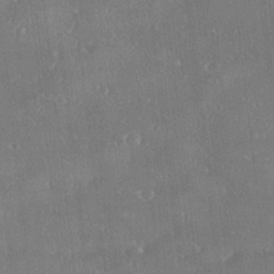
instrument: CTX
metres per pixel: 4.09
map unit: Ave
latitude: 18.5545
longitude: -137.5182
